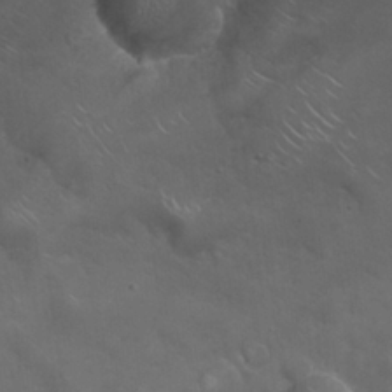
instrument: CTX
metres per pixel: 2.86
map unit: eHh
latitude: 24.5923
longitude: -63.1970
